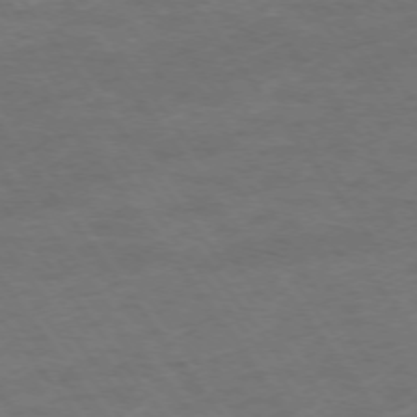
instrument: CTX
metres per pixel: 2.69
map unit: Ap
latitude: -75.1432
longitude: -70.2900
